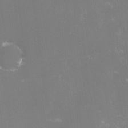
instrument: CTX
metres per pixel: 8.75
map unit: lHvf
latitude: -14.6141
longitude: -100.6868
